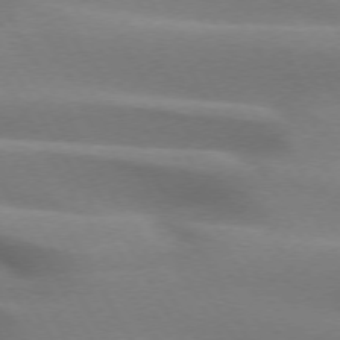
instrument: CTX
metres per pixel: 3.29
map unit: lApd
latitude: 72.6302
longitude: -51.9528
